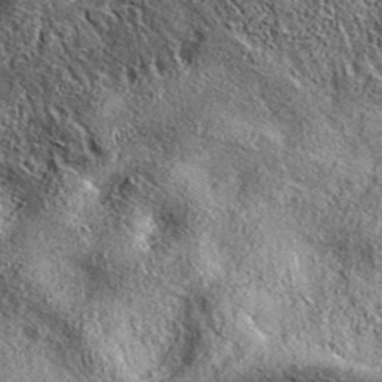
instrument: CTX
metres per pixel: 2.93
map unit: eAb
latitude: 37.7072
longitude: 109.7478
